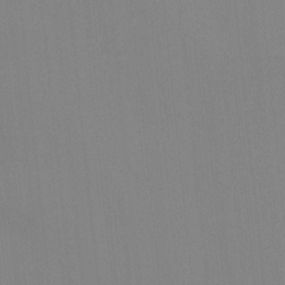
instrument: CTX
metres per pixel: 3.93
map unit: Ave
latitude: 3.0647
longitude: -112.6868
